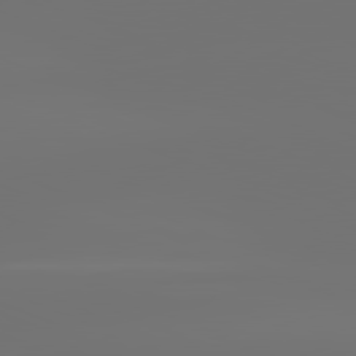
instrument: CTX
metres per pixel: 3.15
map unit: lApd
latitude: 81.8583
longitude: -153.2726
